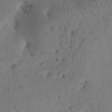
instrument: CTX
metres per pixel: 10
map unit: Ht
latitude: 13.8395
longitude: -74.7624
